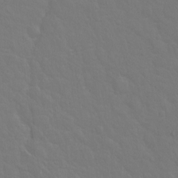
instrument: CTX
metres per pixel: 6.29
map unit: Hto
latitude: -2.9730
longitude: -35.2159
